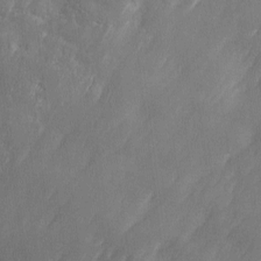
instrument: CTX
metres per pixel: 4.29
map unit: Ave
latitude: 10.1956
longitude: -105.8773
